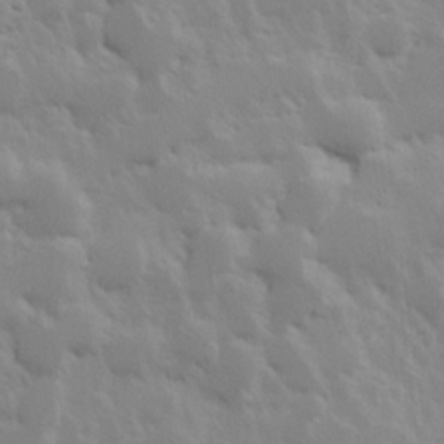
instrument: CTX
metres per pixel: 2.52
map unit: Hve
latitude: 24.4223
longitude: 145.7667
